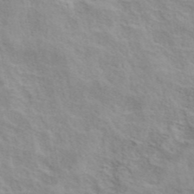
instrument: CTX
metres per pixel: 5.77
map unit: ANa
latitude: 42.6868
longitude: 54.7085
